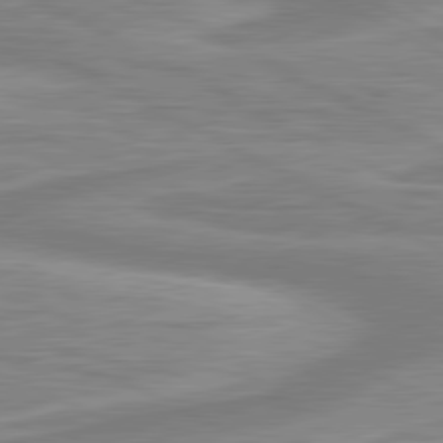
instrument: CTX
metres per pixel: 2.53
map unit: lApd
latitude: 80.7435
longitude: 172.7463
